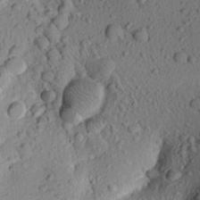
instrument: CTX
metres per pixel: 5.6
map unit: Aa
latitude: 22.5168
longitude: -148.1200
